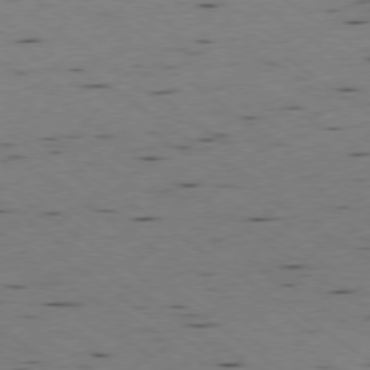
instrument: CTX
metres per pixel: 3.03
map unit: Ap
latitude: -77.7667
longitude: -71.2537
